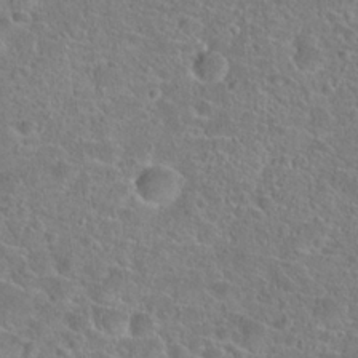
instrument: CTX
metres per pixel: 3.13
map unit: Hto
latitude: 23.0458
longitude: -45.5938
